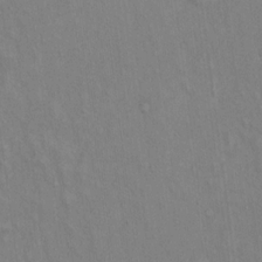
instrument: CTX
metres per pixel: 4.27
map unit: Hto
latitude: 14.4034
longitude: -60.7813
